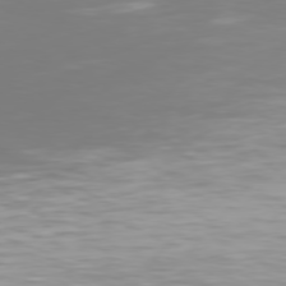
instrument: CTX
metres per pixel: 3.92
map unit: Hpe
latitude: 75.8772
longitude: -128.5168
